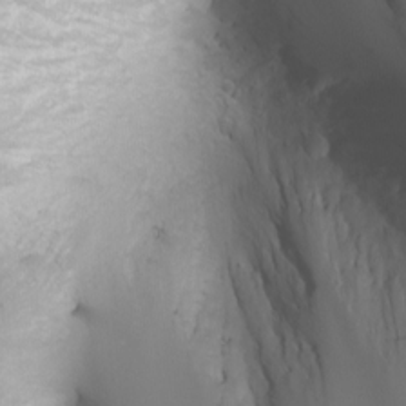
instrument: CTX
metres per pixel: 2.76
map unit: Nhu
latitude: -4.8030
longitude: -74.7057
